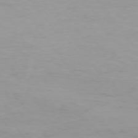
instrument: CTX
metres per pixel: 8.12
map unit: Hpe
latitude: -75.2187
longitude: -20.1389
